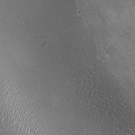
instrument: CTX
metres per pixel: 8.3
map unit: Ave
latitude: -7.2754
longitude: -121.6127
